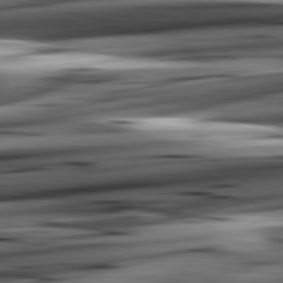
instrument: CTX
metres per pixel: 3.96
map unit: lApd
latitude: 82.5545
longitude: 151.9178
